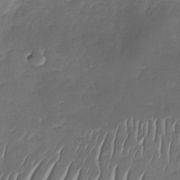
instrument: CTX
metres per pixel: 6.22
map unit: Nhu
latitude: -28.7841
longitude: -61.7071
